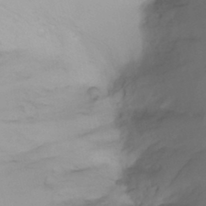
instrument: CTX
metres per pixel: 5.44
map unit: Ht
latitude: 6.3278
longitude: -29.7827
